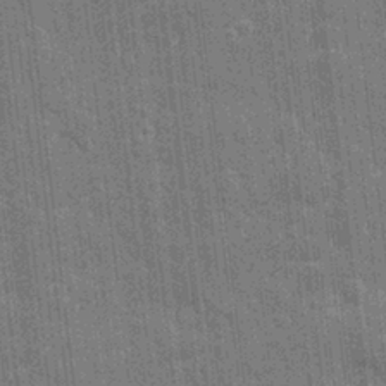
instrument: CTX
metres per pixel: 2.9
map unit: eHh
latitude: 6.7624
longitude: -74.3278
